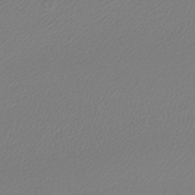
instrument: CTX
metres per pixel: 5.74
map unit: lHb
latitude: -44.4818
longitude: 65.1431
